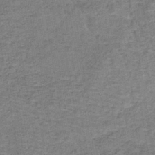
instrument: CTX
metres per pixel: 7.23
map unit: lHb
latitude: -40.2928
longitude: 59.3509
